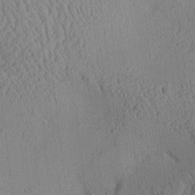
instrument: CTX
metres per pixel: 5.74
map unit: Aa
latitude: 24.4412
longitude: -134.4223
